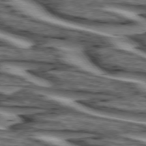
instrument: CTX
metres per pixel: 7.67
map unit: lApd
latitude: 74.2712
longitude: -72.0633
